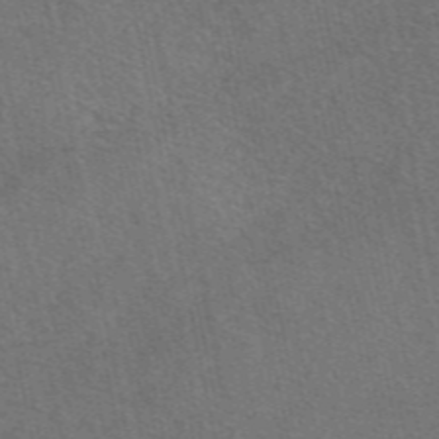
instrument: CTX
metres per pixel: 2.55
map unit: eAb
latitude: 48.6679
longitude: 115.6911
